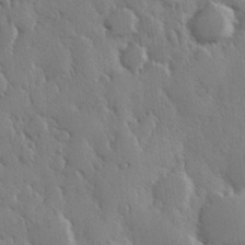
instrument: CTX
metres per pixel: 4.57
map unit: Hve
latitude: 27.1781
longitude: 150.2362
